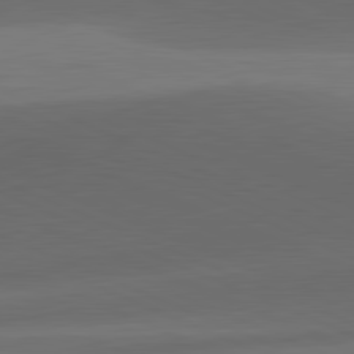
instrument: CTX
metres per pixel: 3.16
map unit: lApd
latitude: 81.7072
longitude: 132.9164
